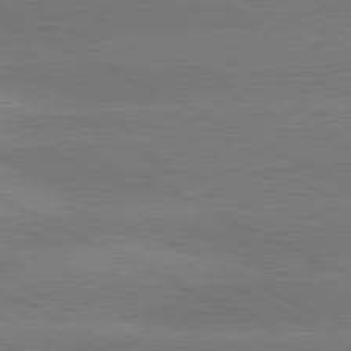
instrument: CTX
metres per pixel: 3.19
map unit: lApd
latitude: 81.0269
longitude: -150.9513
